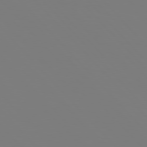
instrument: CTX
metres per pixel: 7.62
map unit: Hpe
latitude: 76.9136
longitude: -161.0647
